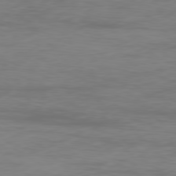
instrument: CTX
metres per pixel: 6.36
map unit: Ap
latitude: -79.0297
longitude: -69.3104
